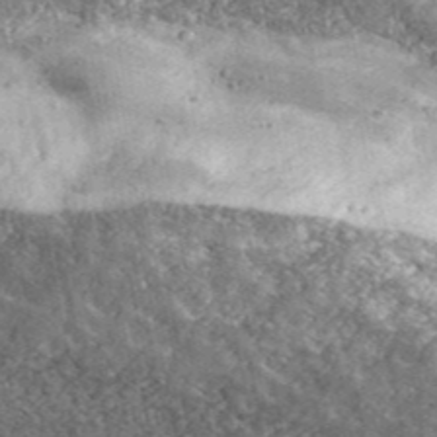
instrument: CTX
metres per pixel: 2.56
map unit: eHh
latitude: 42.5735
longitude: -90.7813
